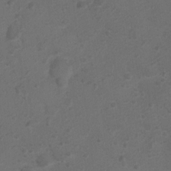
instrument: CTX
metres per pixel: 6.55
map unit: Ht
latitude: 1.0458
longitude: -25.8205
